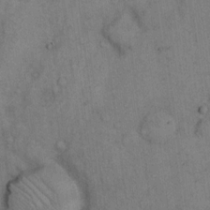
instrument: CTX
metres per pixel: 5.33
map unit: eHh
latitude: 15.1026
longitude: -62.8947
